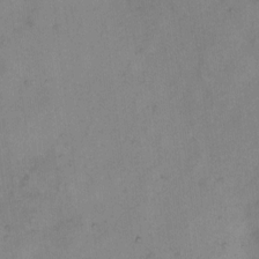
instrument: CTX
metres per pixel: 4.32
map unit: Hto
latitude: 6.9514
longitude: -61.3104
